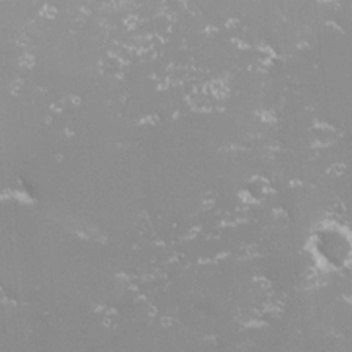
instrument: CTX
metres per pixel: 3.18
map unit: HNhu
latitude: -1.4644
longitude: 10.9731
